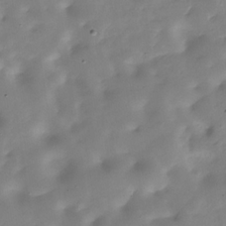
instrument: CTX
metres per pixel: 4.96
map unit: Hve
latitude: -30.2172
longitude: 90.3118
